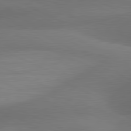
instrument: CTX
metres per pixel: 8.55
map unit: lApd
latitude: 81.1403
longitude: 133.4833
